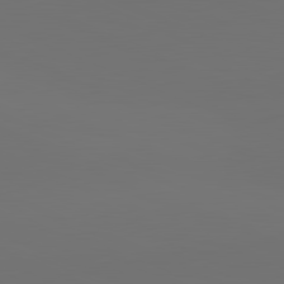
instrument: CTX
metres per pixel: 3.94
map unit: lApd
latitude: 81.6694
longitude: 147.2376
